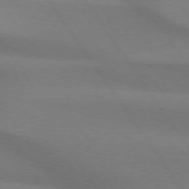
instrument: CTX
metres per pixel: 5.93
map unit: lApd
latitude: 74.1389
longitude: -63.4616
